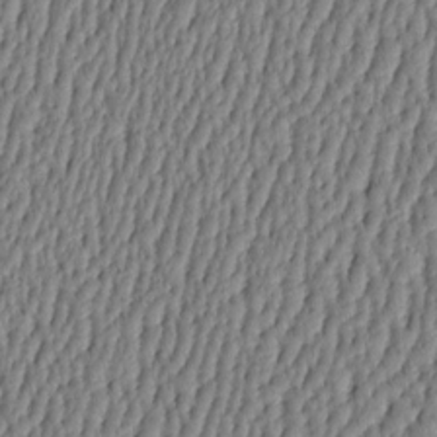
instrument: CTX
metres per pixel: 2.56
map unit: HNhu
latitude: -3.7288
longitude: 13.7100
